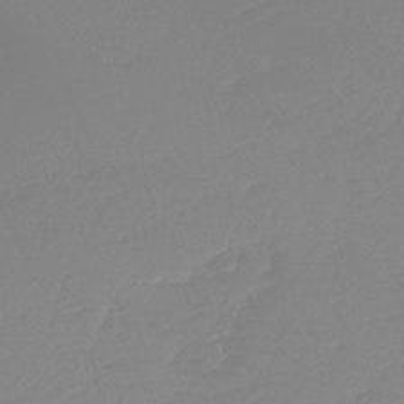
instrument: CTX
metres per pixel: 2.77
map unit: lHb
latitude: -44.6707
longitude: 54.6330
